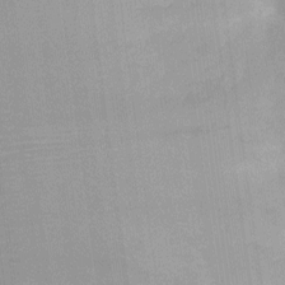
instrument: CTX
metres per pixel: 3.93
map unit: Ht
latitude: -12.7841
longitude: -24.0822
